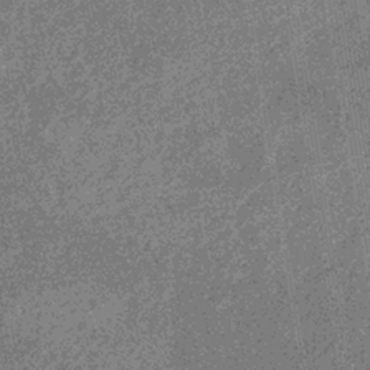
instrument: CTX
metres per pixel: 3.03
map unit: eHb
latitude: -35.8422
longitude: 78.9352
